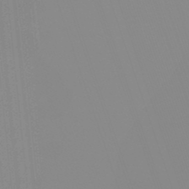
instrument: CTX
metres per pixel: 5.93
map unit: lHb
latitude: -48.8030
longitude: 81.3888
